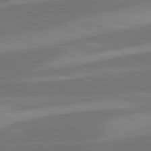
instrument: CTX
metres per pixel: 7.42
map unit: lApd
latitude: 81.4993
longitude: 125.3132
